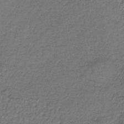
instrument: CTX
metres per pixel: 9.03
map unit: lHb
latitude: -39.8045
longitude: 61.1053
